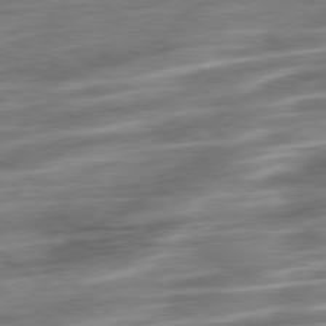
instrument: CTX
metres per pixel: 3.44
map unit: Ap
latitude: -79.5399
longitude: -48.2522
